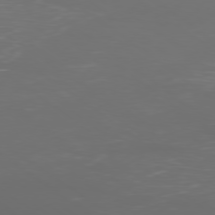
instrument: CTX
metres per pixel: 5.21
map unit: Ap
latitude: -78.8597
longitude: -93.7638
